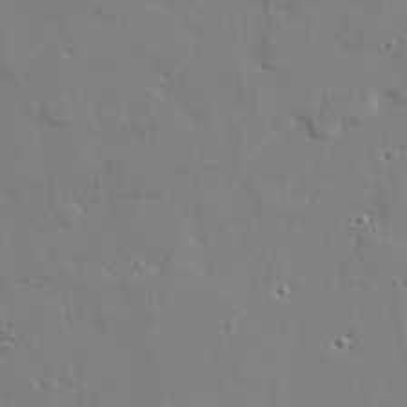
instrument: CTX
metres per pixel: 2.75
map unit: lAvf
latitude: 28.1011
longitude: -108.2711
